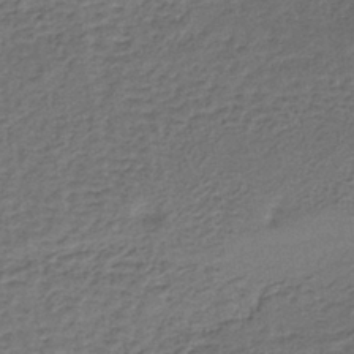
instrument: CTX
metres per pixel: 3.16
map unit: lHb
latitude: -38.4251
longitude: 59.9556
